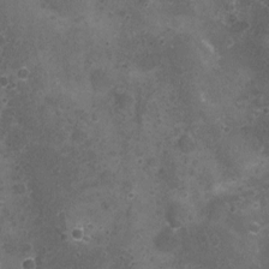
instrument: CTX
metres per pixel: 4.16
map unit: Nhu
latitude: 3.3292
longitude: -17.3481
